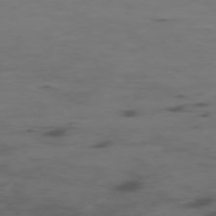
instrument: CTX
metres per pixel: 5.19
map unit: Ap
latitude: -76.2739
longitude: -66.7813
